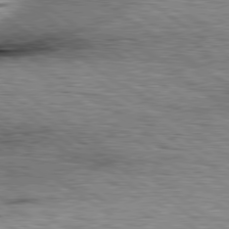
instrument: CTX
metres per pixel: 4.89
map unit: lApd
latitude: 79.4616
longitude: -154.7813
